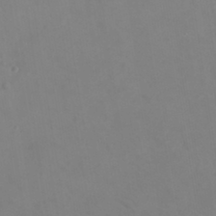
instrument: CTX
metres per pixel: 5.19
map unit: Nhu
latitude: 23.9339
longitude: -62.3090
